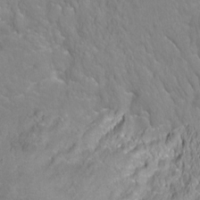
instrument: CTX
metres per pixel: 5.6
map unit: Ht
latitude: -5.4265
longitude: -35.1970
